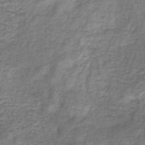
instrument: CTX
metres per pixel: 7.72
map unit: eHb
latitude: -33.6155
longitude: 75.8234
